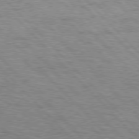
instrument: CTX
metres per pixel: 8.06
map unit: Hpe
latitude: 76.6112
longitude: -165.5560
